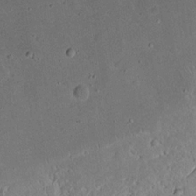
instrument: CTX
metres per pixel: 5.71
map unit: Nhu
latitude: 16.6868
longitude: -74.2712
